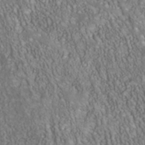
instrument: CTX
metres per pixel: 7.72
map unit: Nhu
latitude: -40.6140
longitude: -85.4615
